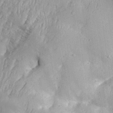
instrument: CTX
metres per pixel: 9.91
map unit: Aa
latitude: 30.0633
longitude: -132.2900
